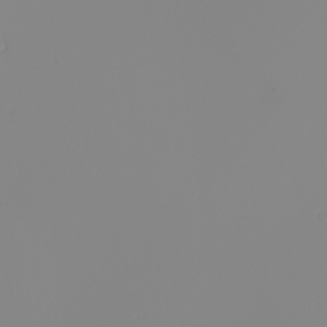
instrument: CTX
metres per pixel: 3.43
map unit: Nhu
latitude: -6.1039
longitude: -94.6113
